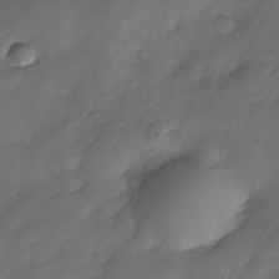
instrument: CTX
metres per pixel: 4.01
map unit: Nhe
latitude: -34.2739
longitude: -143.9528
